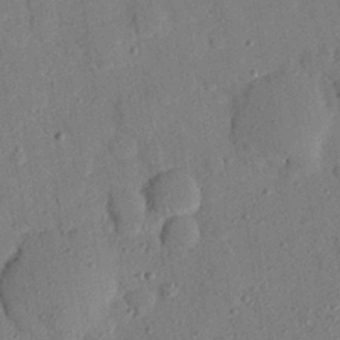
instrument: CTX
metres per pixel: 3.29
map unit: eHh
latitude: 26.0255
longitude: -77.0647
